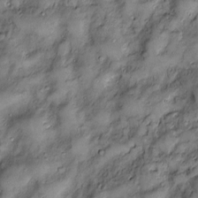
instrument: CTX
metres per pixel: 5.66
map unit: Htu
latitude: -6.2739
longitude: 159.6344
